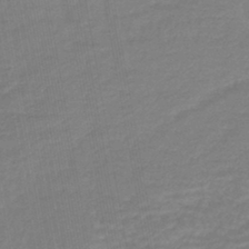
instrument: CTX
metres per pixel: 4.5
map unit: lHb
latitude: -42.8596
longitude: 75.3510
